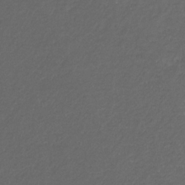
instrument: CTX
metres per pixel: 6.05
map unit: eHb
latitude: -32.2173
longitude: 70.9920
